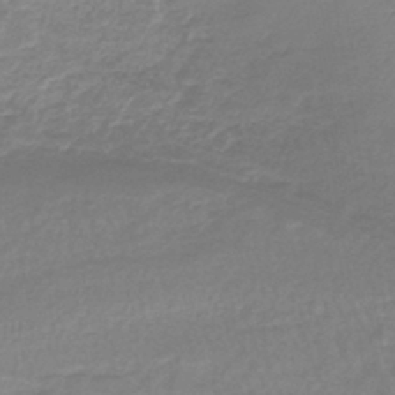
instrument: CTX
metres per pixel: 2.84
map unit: lHb
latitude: -41.5210
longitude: 59.5777
